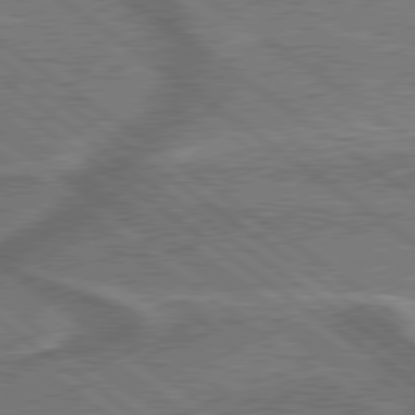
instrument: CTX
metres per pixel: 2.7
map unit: lApd
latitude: 79.5938
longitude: 174.0472
